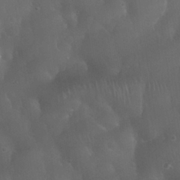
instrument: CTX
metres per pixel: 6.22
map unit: Nhu
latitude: 28.8758
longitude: -66.0633
